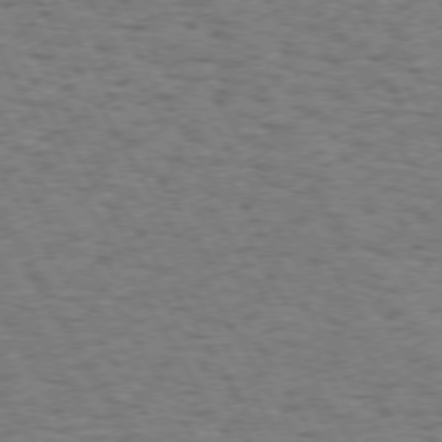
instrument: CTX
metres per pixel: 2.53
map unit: Hpe
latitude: 73.1215
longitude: -142.8191
